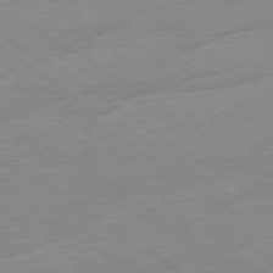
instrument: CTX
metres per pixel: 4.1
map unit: Ap
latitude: -78.3873
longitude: -59.2915
